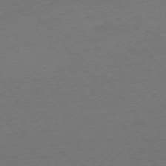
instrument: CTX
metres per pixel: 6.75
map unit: Ap
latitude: -75.4455
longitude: -82.4223
